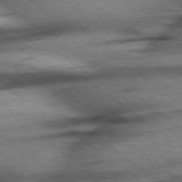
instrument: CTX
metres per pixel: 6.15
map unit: Hpe
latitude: 78.4223
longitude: -155.4993
